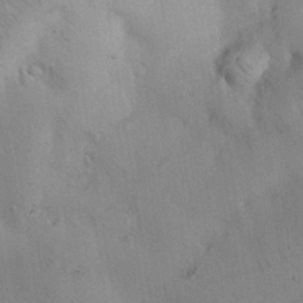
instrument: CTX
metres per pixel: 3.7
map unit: Nhu
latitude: 26.5168
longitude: -72.1956
